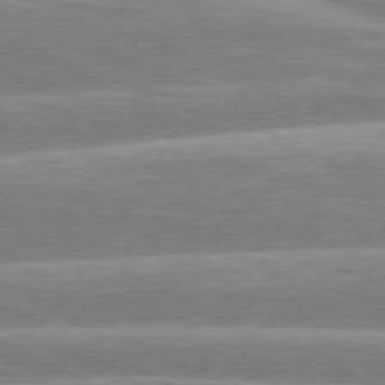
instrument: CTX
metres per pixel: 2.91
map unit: lApd
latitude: 80.8191
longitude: -131.3671
